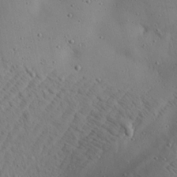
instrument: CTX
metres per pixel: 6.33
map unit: Aa
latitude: 22.2711
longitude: -142.4979
